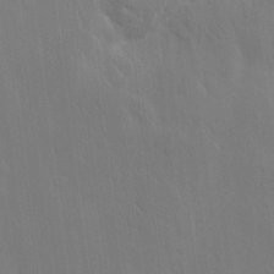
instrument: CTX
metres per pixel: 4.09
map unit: eHh
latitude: 12.9325
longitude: -70.3845
